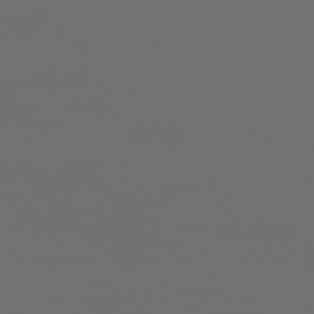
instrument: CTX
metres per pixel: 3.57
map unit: Ap
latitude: -76.6896
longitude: -81.7639
